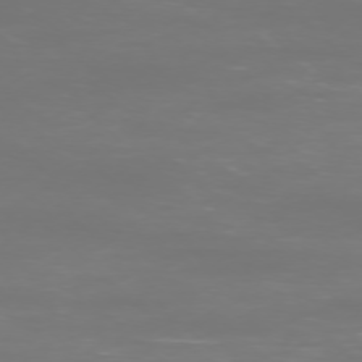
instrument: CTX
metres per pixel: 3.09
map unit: Ap
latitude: -76.5574
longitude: -81.2537
